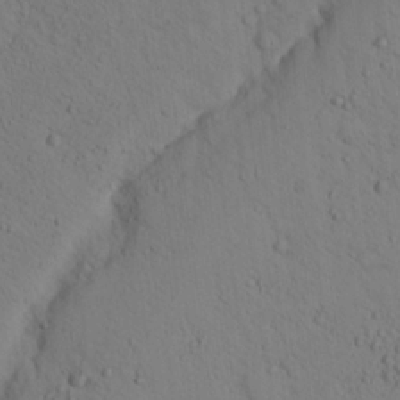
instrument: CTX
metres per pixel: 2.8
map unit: lHvf
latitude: 14.0822
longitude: 177.8611
